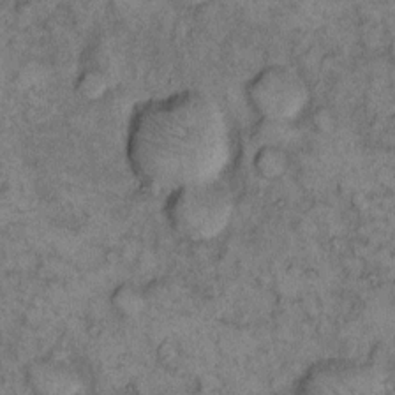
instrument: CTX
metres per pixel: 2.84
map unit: eHh
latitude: 11.8961
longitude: -63.2348
